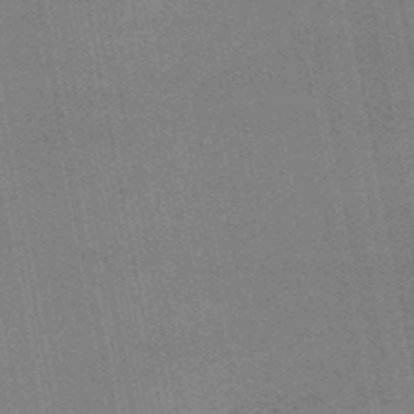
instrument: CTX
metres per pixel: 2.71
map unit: lHb
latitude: -47.4643
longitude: 66.9731
